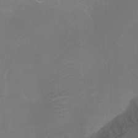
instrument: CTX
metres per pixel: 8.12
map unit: Ht
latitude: -7.3509
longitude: -28.1389
